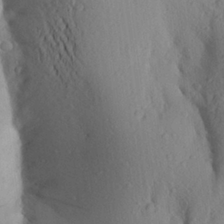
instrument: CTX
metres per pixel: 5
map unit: Aa
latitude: 25.0269
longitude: -149.6694
